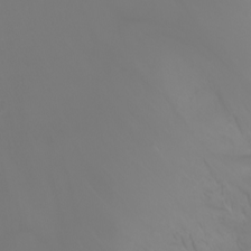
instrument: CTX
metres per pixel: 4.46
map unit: Htu
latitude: -7.1242
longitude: -71.9150
